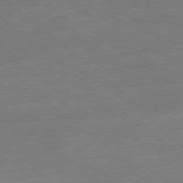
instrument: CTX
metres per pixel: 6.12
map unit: Hpe
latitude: -78.2361
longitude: -19.9339
